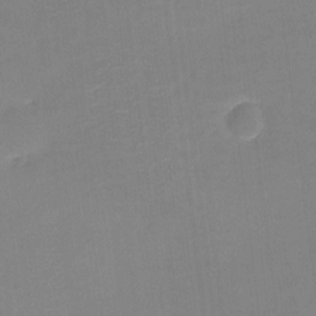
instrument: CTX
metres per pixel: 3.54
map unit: eHh
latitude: -2.9163
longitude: -80.0822
